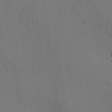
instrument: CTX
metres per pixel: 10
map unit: lAa
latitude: 11.8961
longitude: -108.1200
